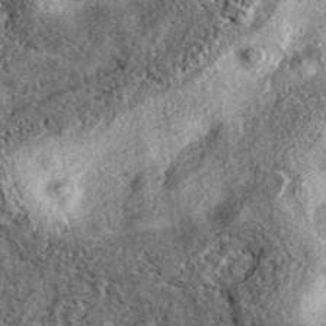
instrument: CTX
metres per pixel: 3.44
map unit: eAb
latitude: 38.2333
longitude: 106.3117
